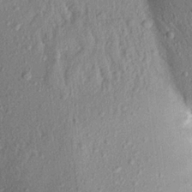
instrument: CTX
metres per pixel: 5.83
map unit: Aa
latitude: 18.2522
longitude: -147.1781
